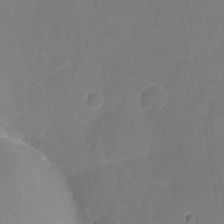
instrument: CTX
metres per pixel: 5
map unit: Nhu
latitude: -18.0283
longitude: -56.4412
